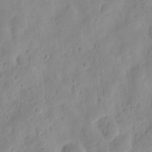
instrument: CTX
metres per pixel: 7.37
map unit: eHh
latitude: 8.6113
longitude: -74.5735
